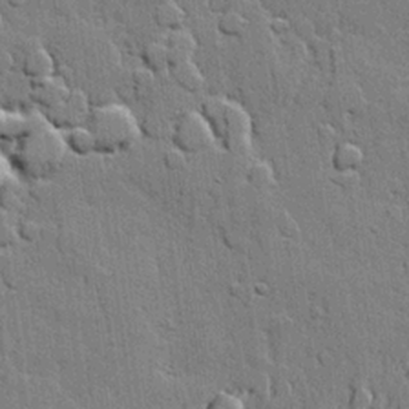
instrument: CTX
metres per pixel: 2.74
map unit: lHvf
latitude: 20.3845
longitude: 145.9178
